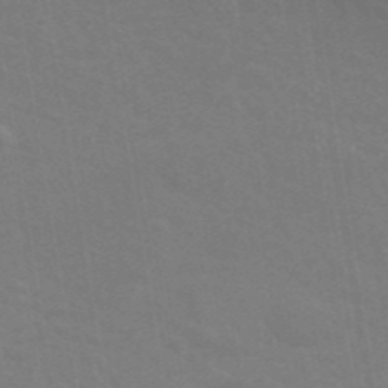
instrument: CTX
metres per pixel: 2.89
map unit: ANa
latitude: 43.6505
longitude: 28.0283
